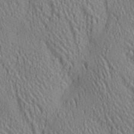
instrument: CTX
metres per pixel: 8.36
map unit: lAa
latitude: 5.1403
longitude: -117.3104
